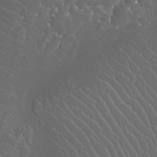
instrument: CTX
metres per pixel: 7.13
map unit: Htu
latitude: -11.6344
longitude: -73.3293
